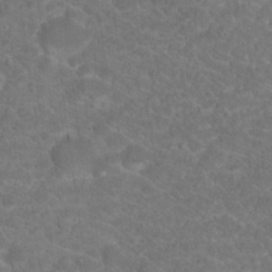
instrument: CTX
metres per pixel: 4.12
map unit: Hto
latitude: 19.2915
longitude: -37.9717
